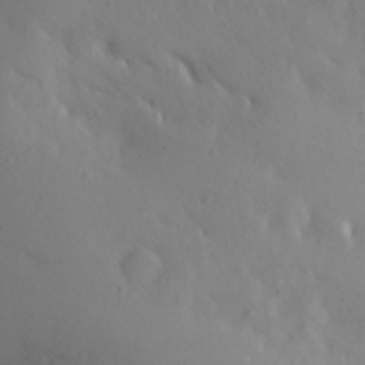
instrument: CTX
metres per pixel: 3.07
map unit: Aa
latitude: 28.2333
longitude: -146.9892
